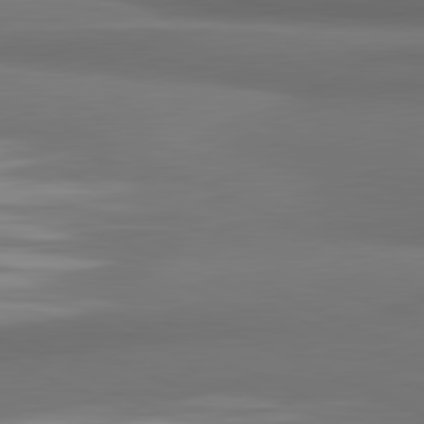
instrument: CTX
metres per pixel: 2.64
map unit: lApd
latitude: 81.6316
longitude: 172.1417
